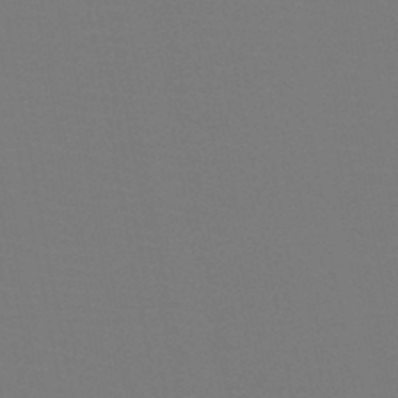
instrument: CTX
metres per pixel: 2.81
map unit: HNb
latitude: -46.9919
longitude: -43.1592
